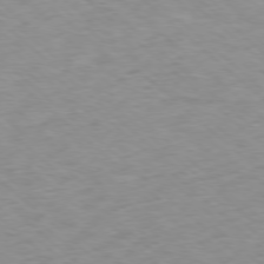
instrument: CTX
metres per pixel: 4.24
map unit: Ap
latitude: -77.6722
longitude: -93.2726
